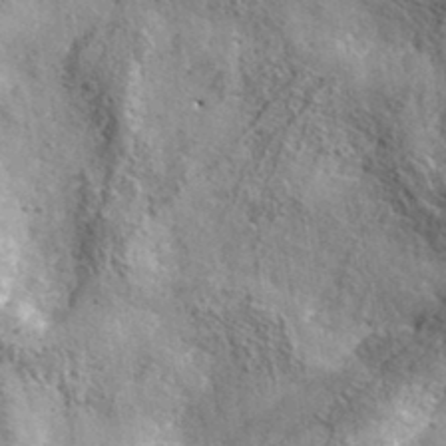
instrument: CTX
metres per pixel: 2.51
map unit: lHvf
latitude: 37.0648
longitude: -87.8772
